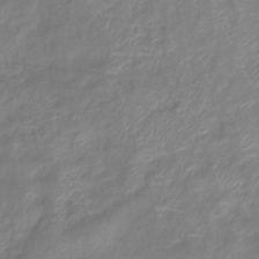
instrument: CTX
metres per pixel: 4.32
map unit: eHb
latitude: -37.8044
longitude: 75.6155
